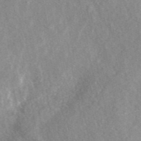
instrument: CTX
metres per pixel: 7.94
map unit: ANa
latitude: 46.0444
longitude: 50.3684
